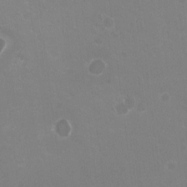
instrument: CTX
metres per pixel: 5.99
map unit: HNhu
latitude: -2.5573
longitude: -3.6694
